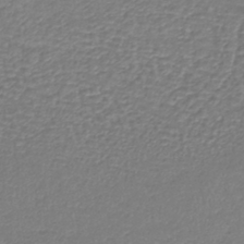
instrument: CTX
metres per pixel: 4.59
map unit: lHb
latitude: -40.8408
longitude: 71.9367
